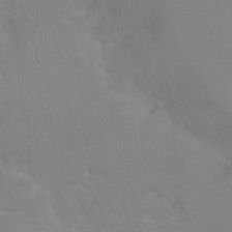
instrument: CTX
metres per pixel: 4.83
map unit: Ht
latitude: 5.1970
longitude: -28.7624
